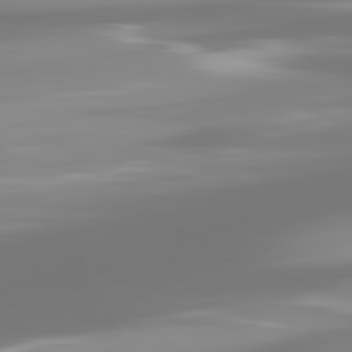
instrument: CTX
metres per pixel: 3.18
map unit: lApd
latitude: 81.8583
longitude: -166.2900
